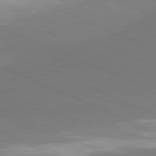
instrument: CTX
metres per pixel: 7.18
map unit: lApd
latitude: 81.6127
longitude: 161.6344
